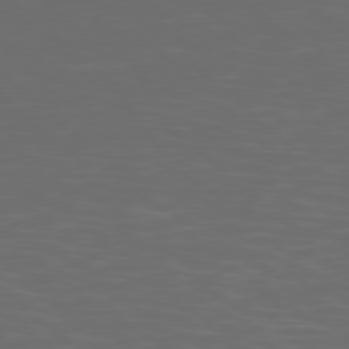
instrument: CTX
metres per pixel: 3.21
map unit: Hpe
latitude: 77.7071
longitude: -169.2726
